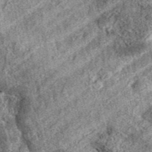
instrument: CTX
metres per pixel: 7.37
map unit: eAb
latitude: 37.4993
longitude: 110.5574
